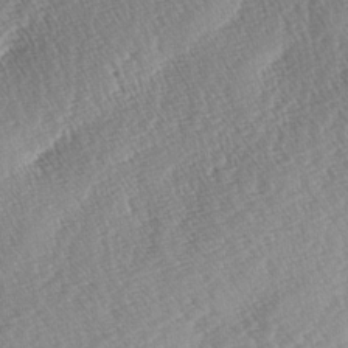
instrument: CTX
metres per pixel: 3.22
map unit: lAa
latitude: -3.1620
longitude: -128.3089
